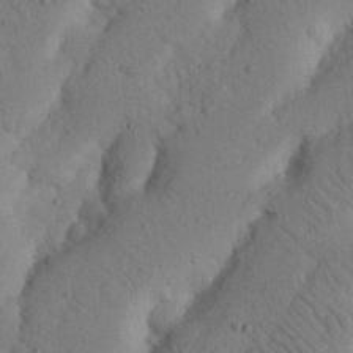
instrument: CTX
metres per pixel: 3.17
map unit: Nhu
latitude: 20.7247
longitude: -74.8002
